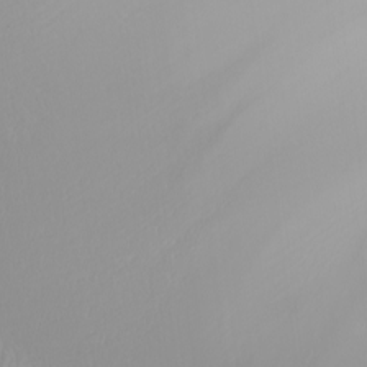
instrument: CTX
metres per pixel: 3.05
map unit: Nhu
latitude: -6.7841
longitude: -90.6302
